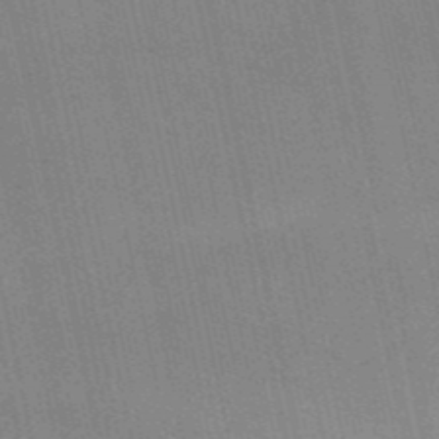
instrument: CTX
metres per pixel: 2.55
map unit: HNb
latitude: -52.5573
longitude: -41.4048
